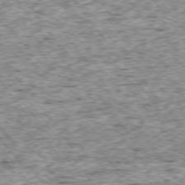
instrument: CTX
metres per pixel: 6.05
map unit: Ap
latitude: -75.0676
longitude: -87.7449
